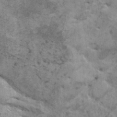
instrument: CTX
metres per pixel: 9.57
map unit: HNhu
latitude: 0.2144
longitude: 4.0661
